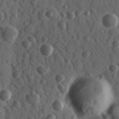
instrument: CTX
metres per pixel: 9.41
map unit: Hve
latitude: 24.6490
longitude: 146.7274
